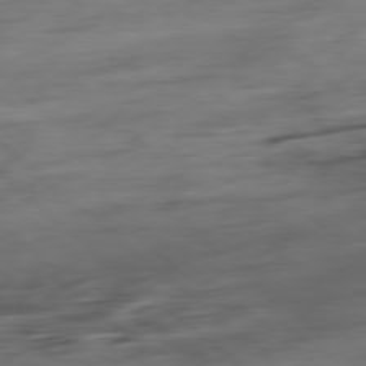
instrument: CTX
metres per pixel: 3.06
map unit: Hpe
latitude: -78.8219
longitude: -19.0080
